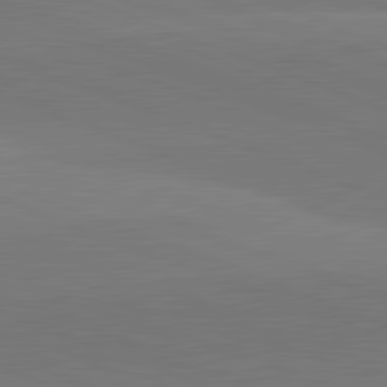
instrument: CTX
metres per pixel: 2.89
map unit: lApd
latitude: 82.0822
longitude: 136.8597
